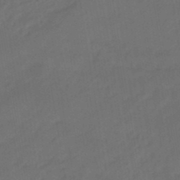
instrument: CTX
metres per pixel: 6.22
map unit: eHb
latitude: -46.5573
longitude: 85.0675
